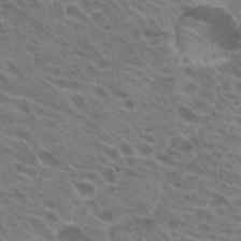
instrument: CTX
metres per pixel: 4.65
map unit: Hto
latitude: 21.6883
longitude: -38.5546
